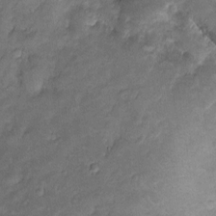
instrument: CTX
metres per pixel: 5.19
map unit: Htu
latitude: -6.6896
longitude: 157.9745
